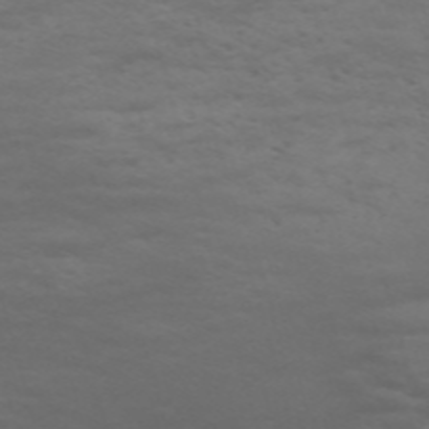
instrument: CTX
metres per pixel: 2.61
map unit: Nve
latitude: -59.0864
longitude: 56.0283
